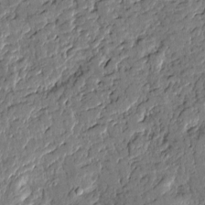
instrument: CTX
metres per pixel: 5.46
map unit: Htu
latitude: -0.5952
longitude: -176.3845
